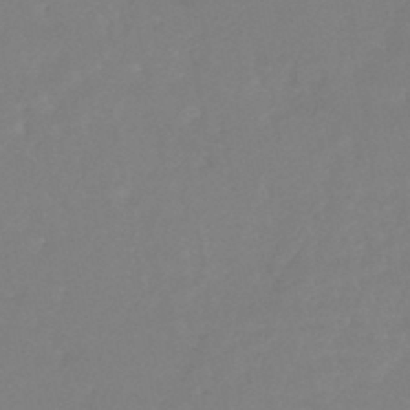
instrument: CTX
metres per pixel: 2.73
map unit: HNhu
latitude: -45.8989
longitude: 98.5574
